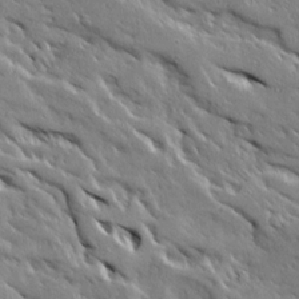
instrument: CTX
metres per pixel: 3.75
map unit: Ave
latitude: 19.3859
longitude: -136.2523
